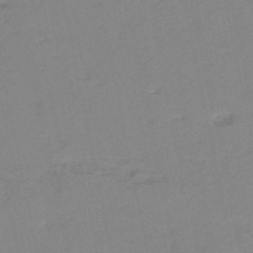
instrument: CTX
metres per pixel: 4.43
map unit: HNb
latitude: -52.8974
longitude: -39.6127
